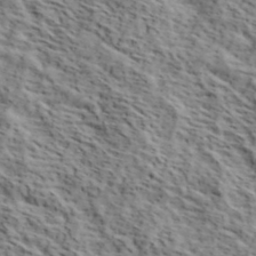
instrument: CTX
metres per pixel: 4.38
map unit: lHvf
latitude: 39.9906
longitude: -86.7813
